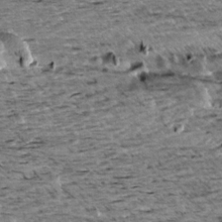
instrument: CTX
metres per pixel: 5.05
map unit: Aa
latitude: 10.0255
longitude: -141.1781
